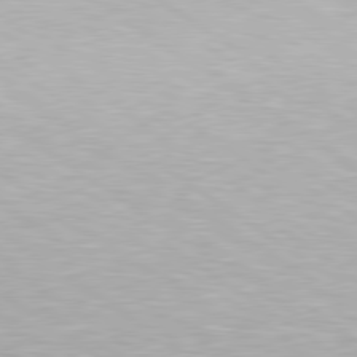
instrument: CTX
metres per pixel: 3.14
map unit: Hpe
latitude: 79.3860
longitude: -154.0255
